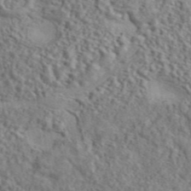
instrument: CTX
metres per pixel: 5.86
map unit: ANa
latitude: 44.6490
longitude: 47.8800
